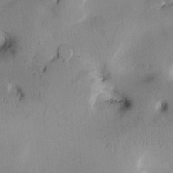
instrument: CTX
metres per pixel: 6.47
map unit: Htu
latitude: -0.7086
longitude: 171.7667
